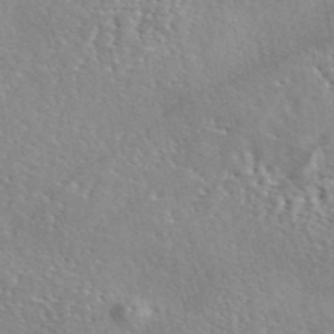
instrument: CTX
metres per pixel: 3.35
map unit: eAb
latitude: 44.5923
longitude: 113.7667
